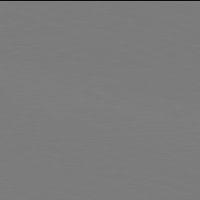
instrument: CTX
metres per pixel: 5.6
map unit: lApd
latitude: 81.9906
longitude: 146.7085
